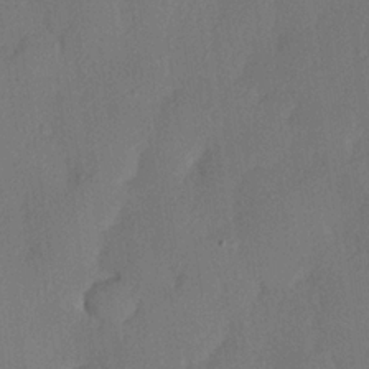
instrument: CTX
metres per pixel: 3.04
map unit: lHvf
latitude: 21.3860
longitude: 140.9731
